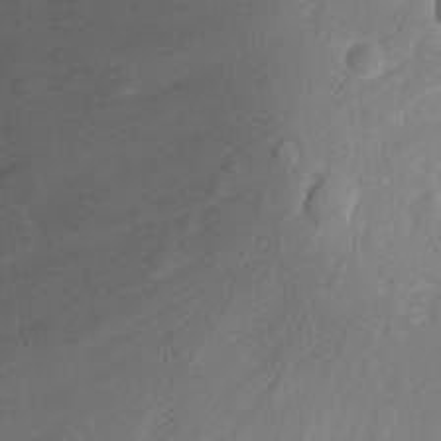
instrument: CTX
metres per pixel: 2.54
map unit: Hto
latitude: 20.3468
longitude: -32.6868
